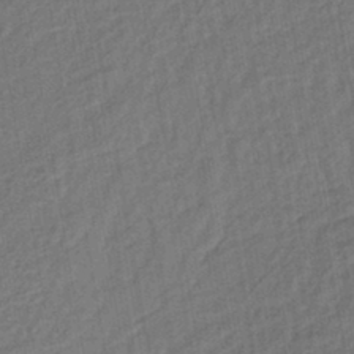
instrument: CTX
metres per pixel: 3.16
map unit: lHb
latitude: -42.6518
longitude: 60.9920
